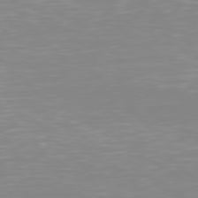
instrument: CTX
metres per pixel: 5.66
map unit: Hpe
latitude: 77.5560
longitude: -161.9150
